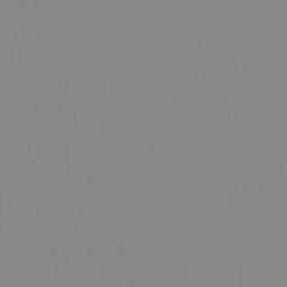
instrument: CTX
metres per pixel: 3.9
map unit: HNhu
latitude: -4.9163
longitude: 14.7464
